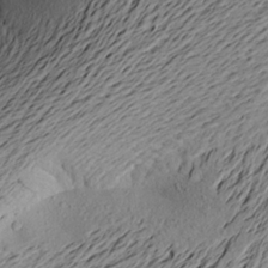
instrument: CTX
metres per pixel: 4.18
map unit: Aa
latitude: 20.8569
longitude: -148.7435
